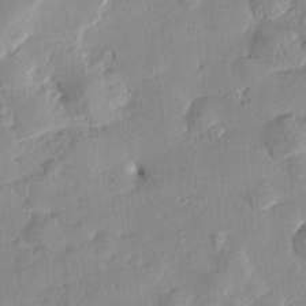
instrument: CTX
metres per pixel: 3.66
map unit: Htu
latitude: -3.0486
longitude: -176.0822
